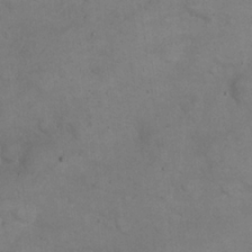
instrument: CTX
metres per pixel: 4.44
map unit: eHh
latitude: 21.7261
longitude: -60.0255
